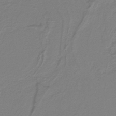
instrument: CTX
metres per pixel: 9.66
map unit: lHb
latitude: -41.2565
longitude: 51.6911
